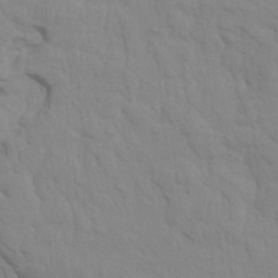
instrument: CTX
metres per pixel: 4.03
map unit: HNhu
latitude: 4.1578
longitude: -2.8569
